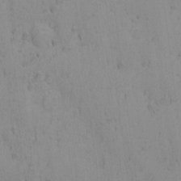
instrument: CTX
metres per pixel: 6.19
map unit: Nhu
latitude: 16.2900
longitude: -33.0270
